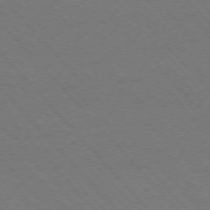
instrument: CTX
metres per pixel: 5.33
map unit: Hpe
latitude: -76.3873
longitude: -12.6869
